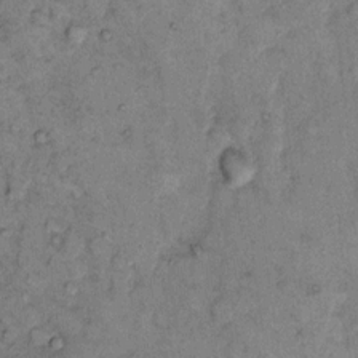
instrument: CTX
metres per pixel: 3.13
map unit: eHh
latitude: 11.0836
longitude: -62.9703
